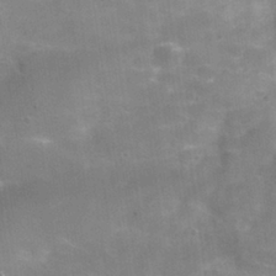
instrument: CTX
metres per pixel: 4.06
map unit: Nhu
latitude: 27.6505
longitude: -55.7638
